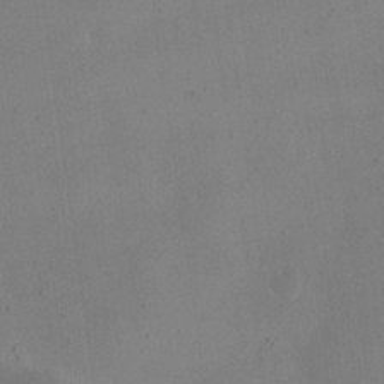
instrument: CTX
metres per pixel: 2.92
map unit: eHh
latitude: 24.3845
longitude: -66.0822
